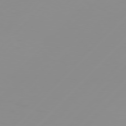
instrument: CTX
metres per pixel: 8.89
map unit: Hpe
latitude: 77.8961
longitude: -139.5182
